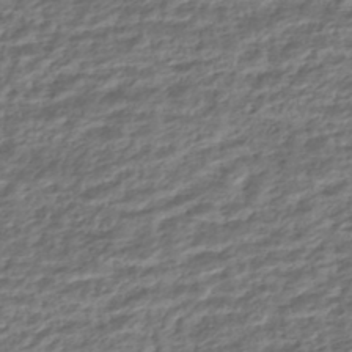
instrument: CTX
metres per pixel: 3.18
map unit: HNhu
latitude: -44.7463
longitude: 101.3698
